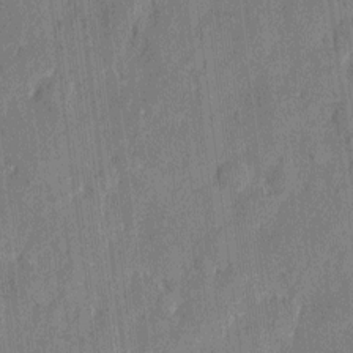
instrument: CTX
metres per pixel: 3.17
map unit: eHh
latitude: 7.7827
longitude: -66.6490
